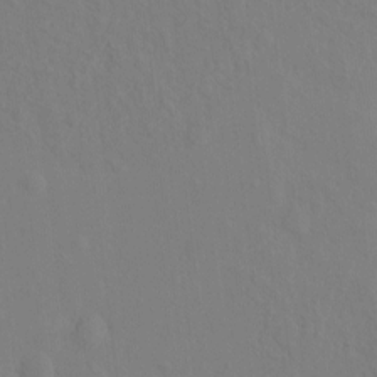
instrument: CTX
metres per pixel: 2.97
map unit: Hto
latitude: -8.3306
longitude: -43.6505
